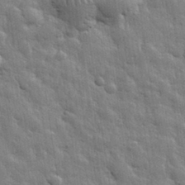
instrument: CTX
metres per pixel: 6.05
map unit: eHh
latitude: 31.8206
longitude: -78.7813
